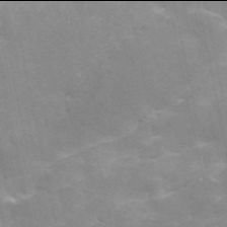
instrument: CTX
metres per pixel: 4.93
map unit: ANa
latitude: 45.9906
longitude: 25.7666
